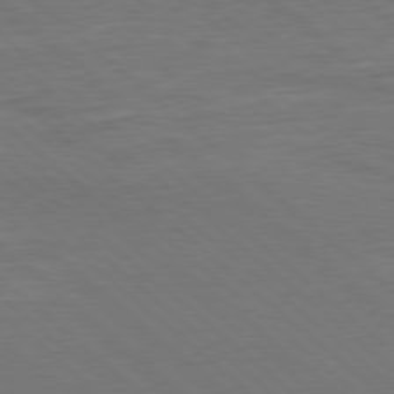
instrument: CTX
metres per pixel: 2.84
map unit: Ap
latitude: -80.2362
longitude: -54.3845
